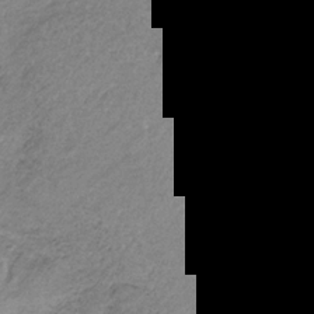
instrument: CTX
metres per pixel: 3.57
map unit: HNb
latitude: -33.7289
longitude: 61.6533
